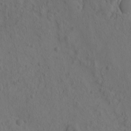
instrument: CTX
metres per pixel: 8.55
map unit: eHh
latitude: -1.1998
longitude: 15.8990
